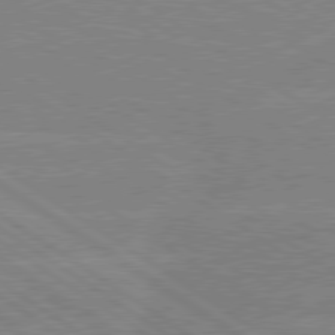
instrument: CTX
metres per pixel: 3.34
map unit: Hpe
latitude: 79.2726
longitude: -130.7814
